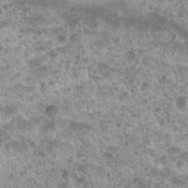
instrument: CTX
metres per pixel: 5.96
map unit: Nhu
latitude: 7.1403
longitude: -20.1955
